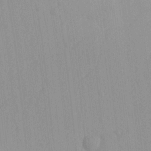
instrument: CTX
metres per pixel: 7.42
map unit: Ave
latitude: -11.3132
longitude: -120.9136
